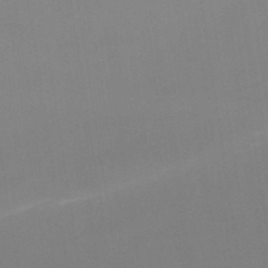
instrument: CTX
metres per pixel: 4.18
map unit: lHb
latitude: -48.1039
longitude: 67.5210
